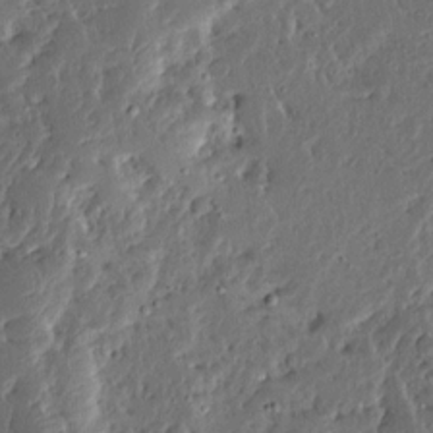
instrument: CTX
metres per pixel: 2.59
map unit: Ave
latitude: 13.9717
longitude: -137.9717
